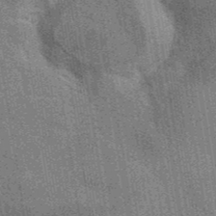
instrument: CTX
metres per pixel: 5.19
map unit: eAb
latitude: 40.5356
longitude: 107.0109
